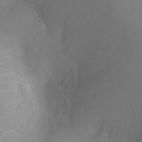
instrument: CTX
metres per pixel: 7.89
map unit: Ht
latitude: -3.1809
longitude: -26.1389
